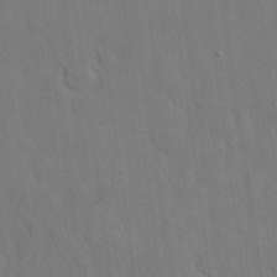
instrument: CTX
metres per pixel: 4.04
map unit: Nhu
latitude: 27.1781
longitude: -69.4427
